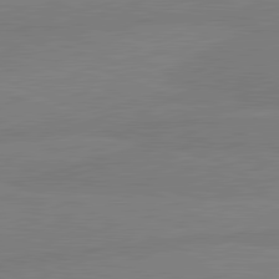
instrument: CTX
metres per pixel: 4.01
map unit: lApd
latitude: 81.5182
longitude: -179.8962
